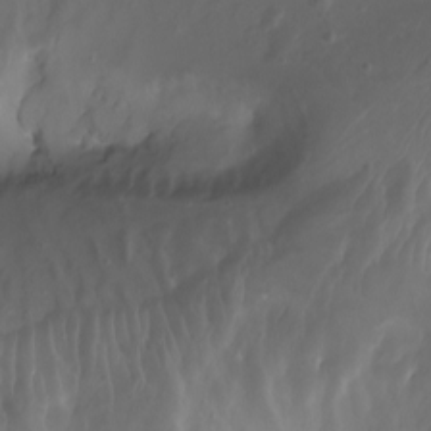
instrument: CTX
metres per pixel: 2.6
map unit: Nhu
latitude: -8.1606
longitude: -79.8017
